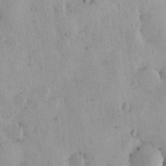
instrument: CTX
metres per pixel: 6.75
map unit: HNhu
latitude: 6.5924
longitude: 14.6708
